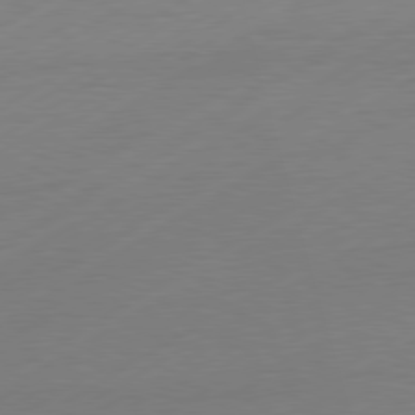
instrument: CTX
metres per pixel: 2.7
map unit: Hpe
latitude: -80.9920
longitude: 14.1228
